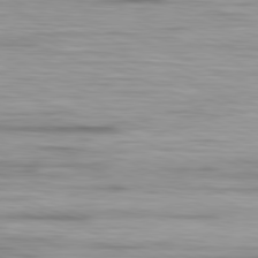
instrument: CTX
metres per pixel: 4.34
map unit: Ap
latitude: -81.9367
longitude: -74.7813
